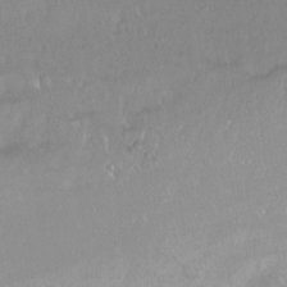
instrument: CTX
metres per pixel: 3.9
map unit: Ht
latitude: -14.8786
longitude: -43.9339
